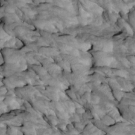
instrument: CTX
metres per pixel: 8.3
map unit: Htu
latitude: 1.8583
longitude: 143.8422
